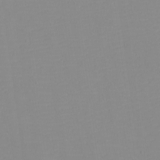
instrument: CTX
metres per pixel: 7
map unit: eHh
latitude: -5.1053
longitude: -83.0836
